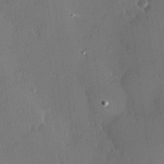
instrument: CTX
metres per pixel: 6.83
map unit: Hve
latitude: 24.7813
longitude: -93.0647
